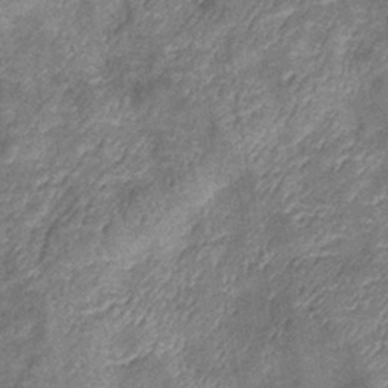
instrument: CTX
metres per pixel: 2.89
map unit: eHb
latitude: -39.7100
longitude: 76.2550
